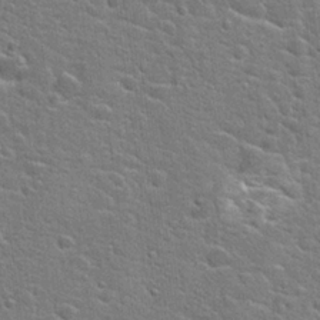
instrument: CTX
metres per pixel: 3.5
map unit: Hto
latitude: 22.7246
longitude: -44.3845
